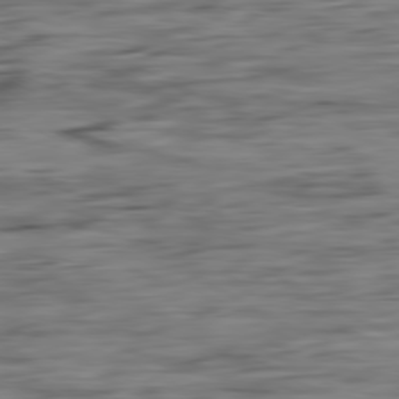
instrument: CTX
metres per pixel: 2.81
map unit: Ap
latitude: -81.0109
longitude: -96.8002
